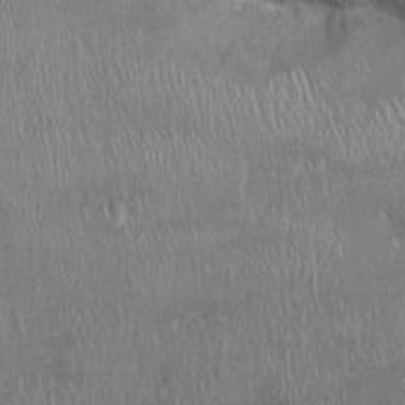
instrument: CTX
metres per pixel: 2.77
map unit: Ht
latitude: -2.1038
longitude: -13.3104
